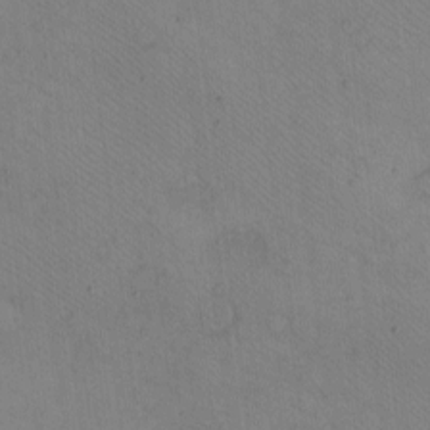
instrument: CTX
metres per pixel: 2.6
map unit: eHh
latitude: -9.7855
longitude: -67.7260
